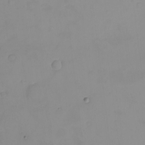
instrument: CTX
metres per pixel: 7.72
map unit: eHh
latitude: -9.0864
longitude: -66.4034
